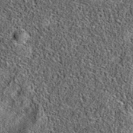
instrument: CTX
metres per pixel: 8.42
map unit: eAb
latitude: 36.1767
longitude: 108.6141
